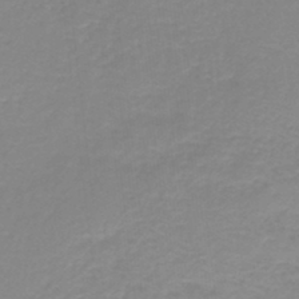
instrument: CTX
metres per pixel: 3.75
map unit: HNb
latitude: -44.5574
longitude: 53.1431
